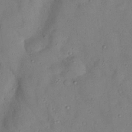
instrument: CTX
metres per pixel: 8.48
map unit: Nhu
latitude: 25.9150
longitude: -73.3671
